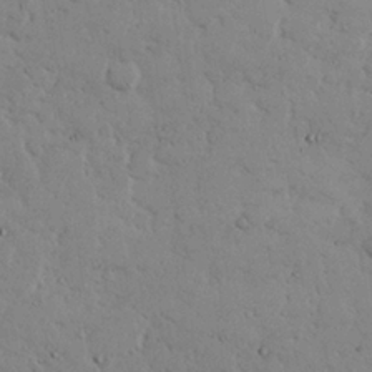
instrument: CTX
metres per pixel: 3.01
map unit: Nhu
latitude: 24.8946
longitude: -72.6680
